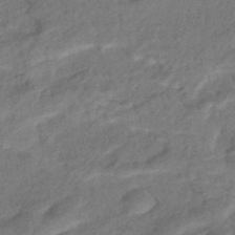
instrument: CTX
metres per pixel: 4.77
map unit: eHb
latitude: -42.1794
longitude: 83.6533
